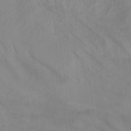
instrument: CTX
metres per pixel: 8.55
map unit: ANa
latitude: -37.9745
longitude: 95.9556
